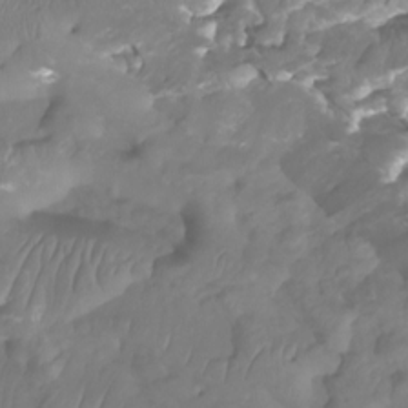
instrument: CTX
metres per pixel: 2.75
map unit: Nhu
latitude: -12.8786
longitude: -63.4238
